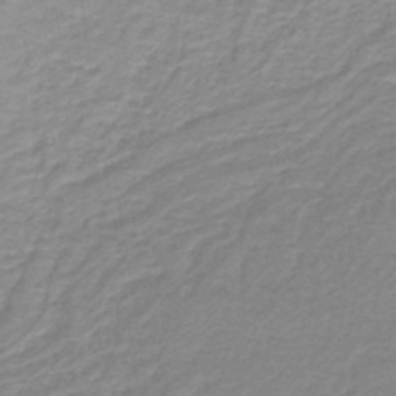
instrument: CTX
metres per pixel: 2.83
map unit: lHb
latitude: -44.2740
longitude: 56.4818
